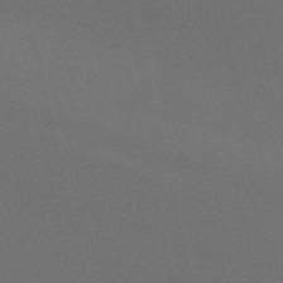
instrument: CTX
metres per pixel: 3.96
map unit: HNb
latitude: -53.5777
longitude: -42.1011
